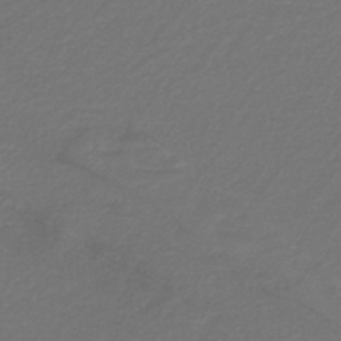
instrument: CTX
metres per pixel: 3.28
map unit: lHb
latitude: -38.8408
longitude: 55.3510
